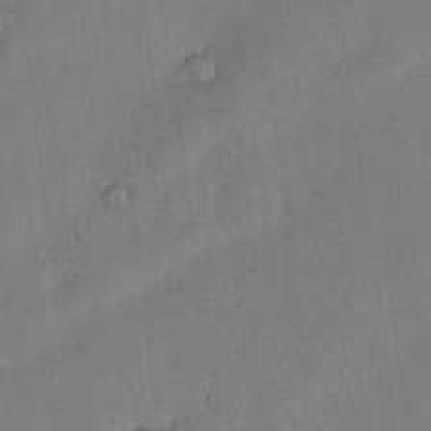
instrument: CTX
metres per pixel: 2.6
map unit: Nhu
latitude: 26.9514
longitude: -73.3104
